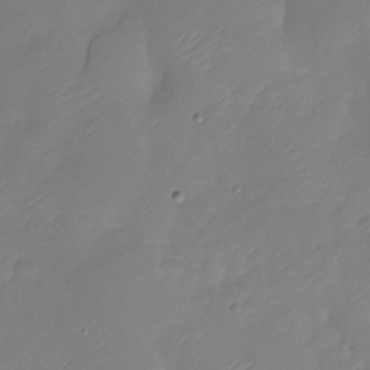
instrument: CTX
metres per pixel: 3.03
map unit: Nhu
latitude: -28.6707
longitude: -59.6505
